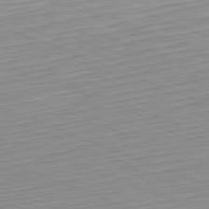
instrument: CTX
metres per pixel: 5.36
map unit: Hpe
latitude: -82.2550
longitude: 12.5196
